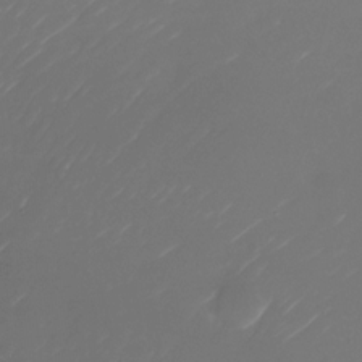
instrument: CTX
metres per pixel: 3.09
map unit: Nhu
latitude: -27.2375
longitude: -72.5735
